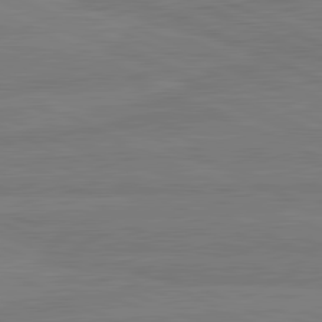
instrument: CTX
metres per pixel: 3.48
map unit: lApd
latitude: 81.7827
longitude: -177.2159
